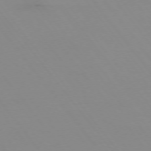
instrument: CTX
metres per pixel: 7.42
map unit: Hpe
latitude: -75.1809
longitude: 3.3131
